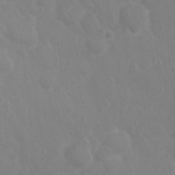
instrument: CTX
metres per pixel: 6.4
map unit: Nhu
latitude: 1.8961
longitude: -14.9325
